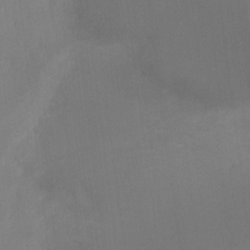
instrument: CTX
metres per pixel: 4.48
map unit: Nhu
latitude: -8.7085
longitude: -44.0633
